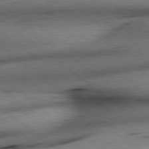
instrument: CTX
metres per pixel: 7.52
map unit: lApd
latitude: 79.0459
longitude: -141.1781
